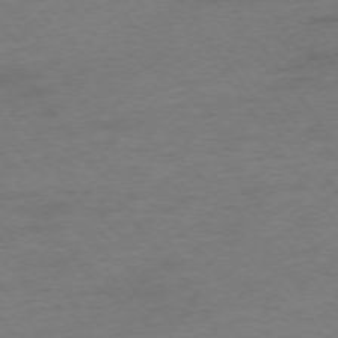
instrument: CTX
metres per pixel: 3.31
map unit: Ap
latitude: -75.3321
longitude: -73.5749
